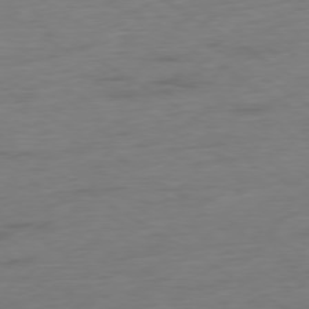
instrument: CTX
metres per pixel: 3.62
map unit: Ap
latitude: -78.8030
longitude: -58.2900
